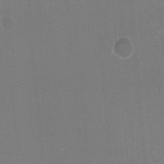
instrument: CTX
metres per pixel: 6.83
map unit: HNhu
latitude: -2.1983
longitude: -1.7638
